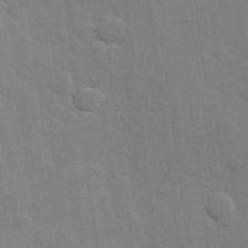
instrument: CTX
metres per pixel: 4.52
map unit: Hve
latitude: 22.2900
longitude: 148.8786
